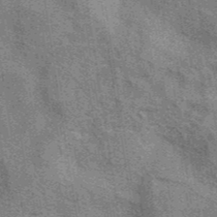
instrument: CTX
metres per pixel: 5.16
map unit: eAb
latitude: 40.6301
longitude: 107.2187
